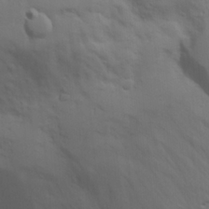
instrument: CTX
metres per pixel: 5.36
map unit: Hve
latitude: 24.8380
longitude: 148.3685
